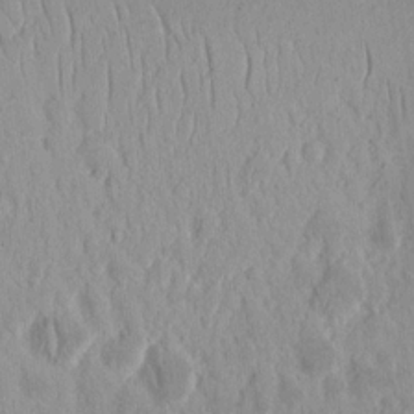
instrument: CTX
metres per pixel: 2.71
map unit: Nhu
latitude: 14.8569
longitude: -72.8380
